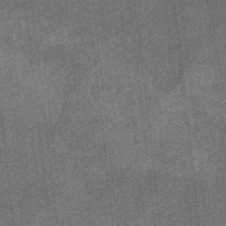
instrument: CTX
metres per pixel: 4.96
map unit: eHb
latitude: -34.9542
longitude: 79.1242
